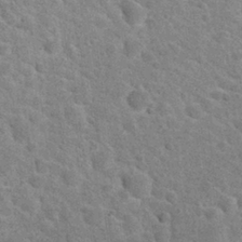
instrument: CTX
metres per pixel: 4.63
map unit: Hto
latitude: 24.0255
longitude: -49.3860
